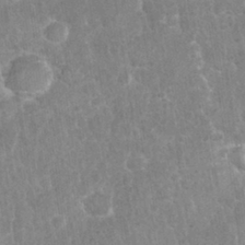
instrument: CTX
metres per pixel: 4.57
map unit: Nhu
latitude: 28.0444
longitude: -64.1011
